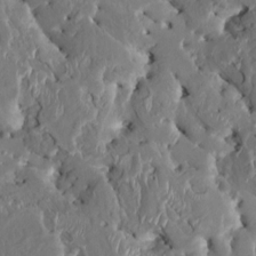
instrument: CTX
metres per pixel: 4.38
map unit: HNhu
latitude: 4.6679
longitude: -4.9703
